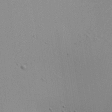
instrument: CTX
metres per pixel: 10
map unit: Aa
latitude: 19.4048
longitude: -140.5545
